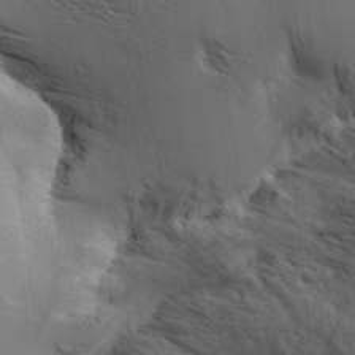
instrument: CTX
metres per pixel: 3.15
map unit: Hve
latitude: 3.3481
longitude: -121.7072
